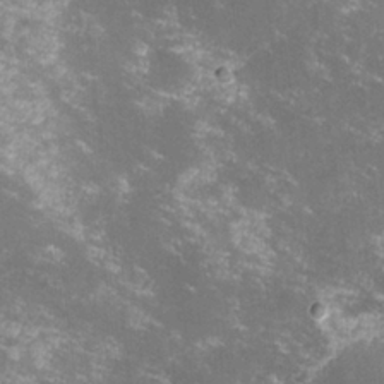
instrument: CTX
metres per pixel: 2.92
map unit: lHvf
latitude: -14.7086
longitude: -100.8380
